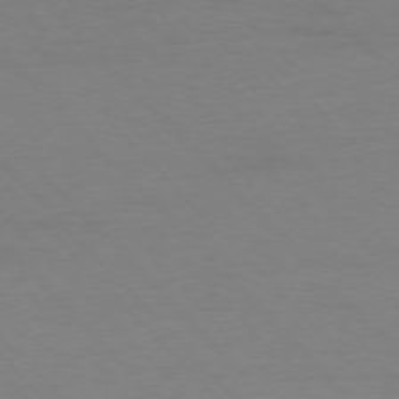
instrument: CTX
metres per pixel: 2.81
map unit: Ap
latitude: -76.9920
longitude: -82.9891
